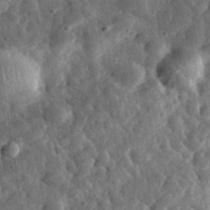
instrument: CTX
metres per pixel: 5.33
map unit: eHh
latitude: 33.7639
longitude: -79.5938
